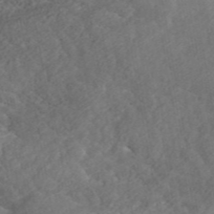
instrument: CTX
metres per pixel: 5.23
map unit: ANa
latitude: 44.7624
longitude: 39.0675
